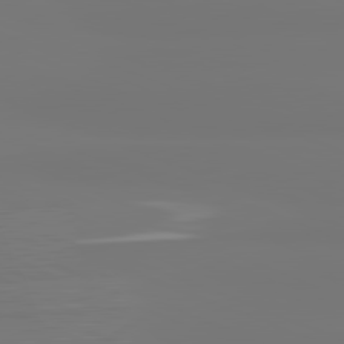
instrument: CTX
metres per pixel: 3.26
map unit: lApd
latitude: 81.8016
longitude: -177.0080
